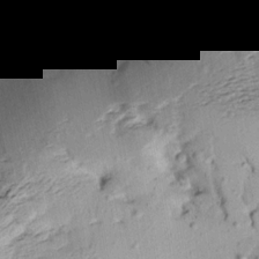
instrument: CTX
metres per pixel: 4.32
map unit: Aa
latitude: 10.2145
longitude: -141.9339
